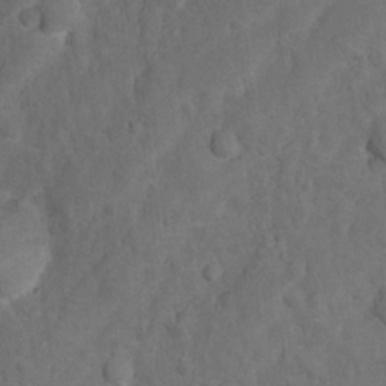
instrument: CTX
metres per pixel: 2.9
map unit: Nhu
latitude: 5.9339
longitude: -23.3859
